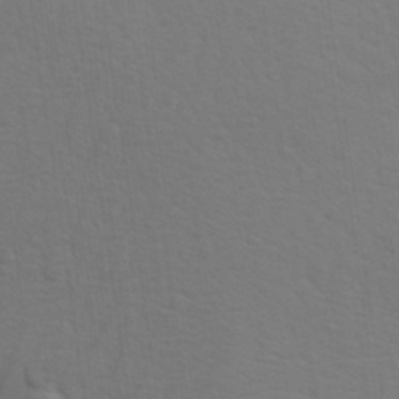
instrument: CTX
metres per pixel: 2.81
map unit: Aa
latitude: 29.0080
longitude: -139.3104
